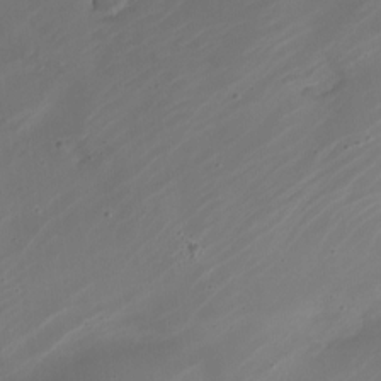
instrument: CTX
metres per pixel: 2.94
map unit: Nhe
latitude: -19.3132
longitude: 144.1228
